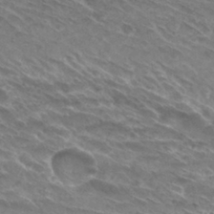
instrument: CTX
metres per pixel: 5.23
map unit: Hto
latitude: 30.1011
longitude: -44.1766
